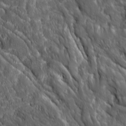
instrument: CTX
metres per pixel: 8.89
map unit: Ave
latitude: 15.8773
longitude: -133.0836
